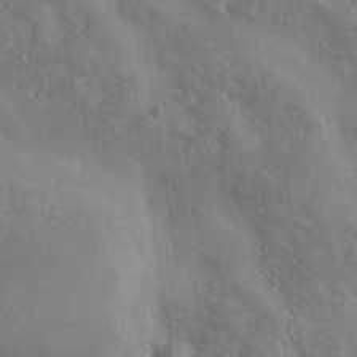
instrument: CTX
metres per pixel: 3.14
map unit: eHh
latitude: 34.4790
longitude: -134.1577
